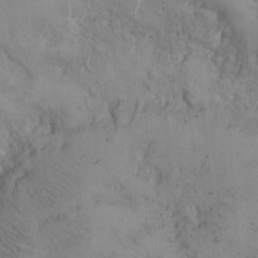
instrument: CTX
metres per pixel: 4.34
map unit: Hto
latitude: 12.0822
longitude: -59.2915
